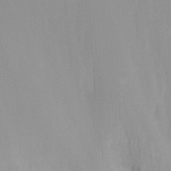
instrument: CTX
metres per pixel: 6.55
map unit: Ht
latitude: -14.8597
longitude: -51.0458
